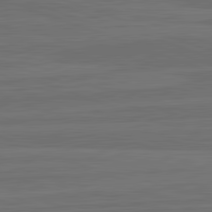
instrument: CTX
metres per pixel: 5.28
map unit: lApd
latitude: 82.6679
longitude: -179.8017
